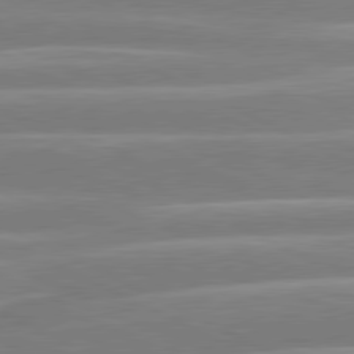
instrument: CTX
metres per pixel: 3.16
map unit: lApd
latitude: 80.6868
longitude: -130.6680
